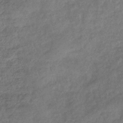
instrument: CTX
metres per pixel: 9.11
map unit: eHb
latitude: -37.5777
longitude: 80.8219
